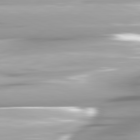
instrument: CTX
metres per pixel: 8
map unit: lApd
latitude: 81.7639
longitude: -147.4427
